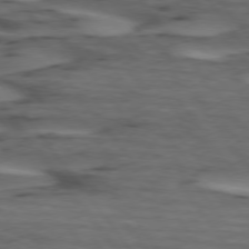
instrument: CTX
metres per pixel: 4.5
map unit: lApd
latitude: 74.8380
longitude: -70.9702
